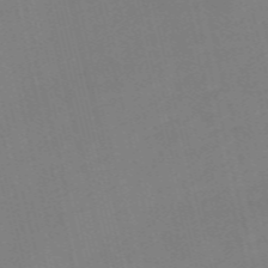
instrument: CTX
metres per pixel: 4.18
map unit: Nve
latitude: -58.7463
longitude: 50.9353
